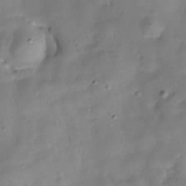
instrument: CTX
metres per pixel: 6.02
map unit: Hve
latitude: -29.8800
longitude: 94.5384
